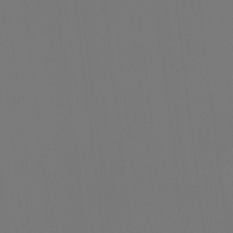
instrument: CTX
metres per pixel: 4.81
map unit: HNhu
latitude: -2.0472
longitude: -6.2334
